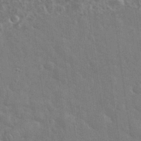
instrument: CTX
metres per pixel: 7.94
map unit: eHh
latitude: 35.6882
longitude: -61.1025
